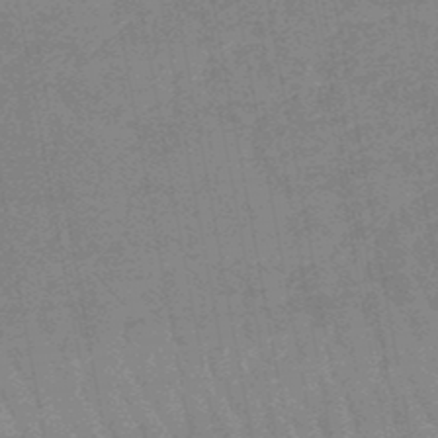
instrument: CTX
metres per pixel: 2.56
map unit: lHb
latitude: -48.0094
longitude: 82.4251
